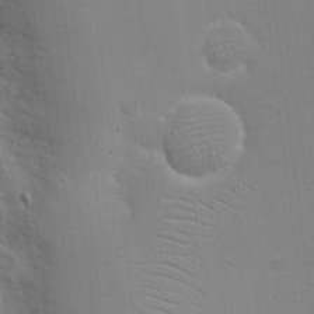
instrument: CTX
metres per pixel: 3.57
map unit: eHh
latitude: 19.4048
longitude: -69.2915
